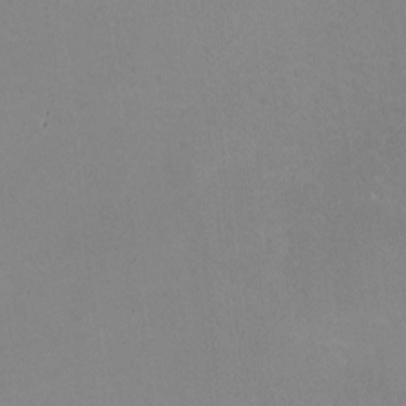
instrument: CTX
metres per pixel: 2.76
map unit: HNhu
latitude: -1.8801
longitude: -3.4048
